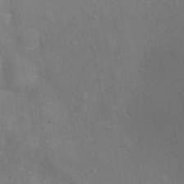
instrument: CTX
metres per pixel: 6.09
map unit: ANa
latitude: -38.8786
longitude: 96.1417
